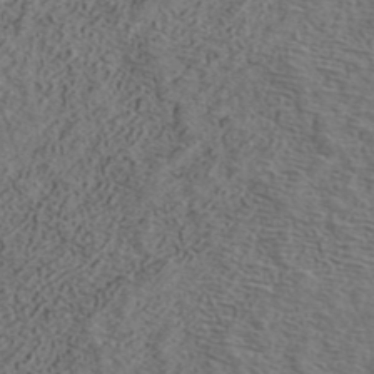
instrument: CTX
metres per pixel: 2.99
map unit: ANa
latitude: 41.9528
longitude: 26.6518
